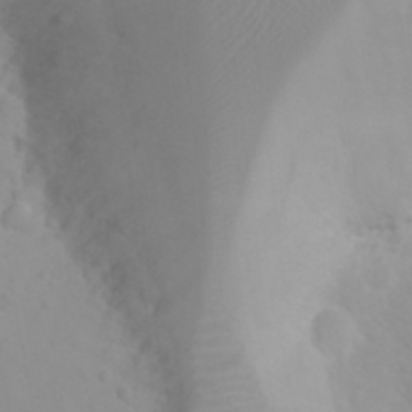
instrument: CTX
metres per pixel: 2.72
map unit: eHh
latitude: 25.0080
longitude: -66.5734
